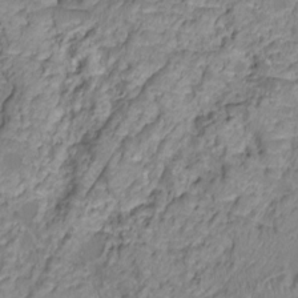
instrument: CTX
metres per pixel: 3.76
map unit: Nhu
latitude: -15.1620
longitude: -26.7246
